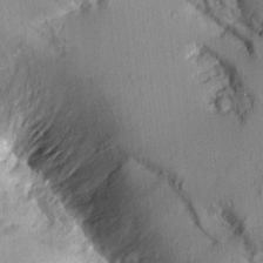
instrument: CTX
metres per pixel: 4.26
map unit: Aa
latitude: 10.8380
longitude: -128.3656
